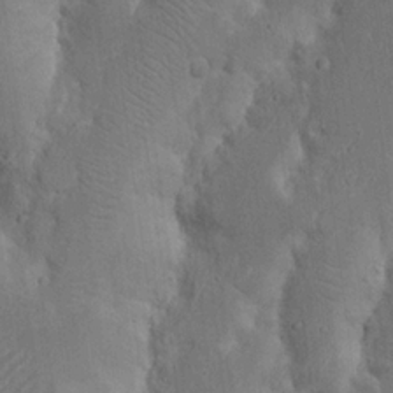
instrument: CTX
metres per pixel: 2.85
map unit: Nhu
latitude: 18.4601
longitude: -73.7072
